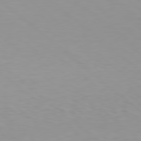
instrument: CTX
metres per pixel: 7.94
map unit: Hpe
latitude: 78.3845
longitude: -169.1214
